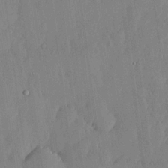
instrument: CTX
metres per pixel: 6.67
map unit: lHvf
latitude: 18.6301
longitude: -116.0633
